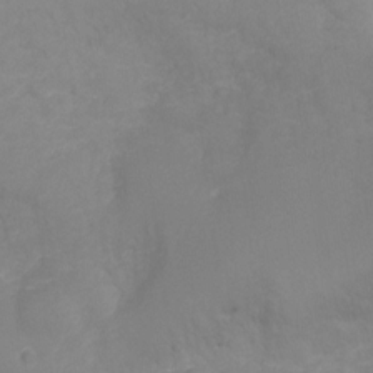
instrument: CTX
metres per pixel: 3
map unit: Ht
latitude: -16.3118
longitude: -43.0270
